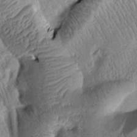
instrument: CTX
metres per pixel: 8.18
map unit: Htu
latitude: -0.6897
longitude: 173.1809
